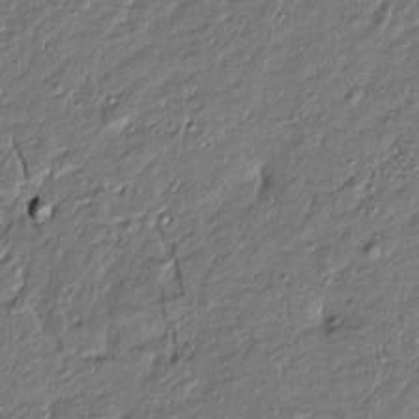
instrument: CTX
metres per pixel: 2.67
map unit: Htu
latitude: -7.3887
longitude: 177.2943
